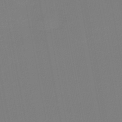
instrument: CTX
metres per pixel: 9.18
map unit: lHb
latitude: -46.6329
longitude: 74.7086
